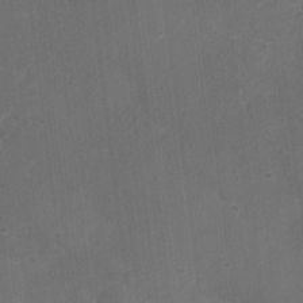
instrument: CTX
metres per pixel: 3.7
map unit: Nhu
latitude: 2.8947
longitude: -16.8191
